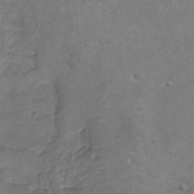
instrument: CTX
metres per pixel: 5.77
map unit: Nhu
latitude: -19.7856
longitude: -56.9891
